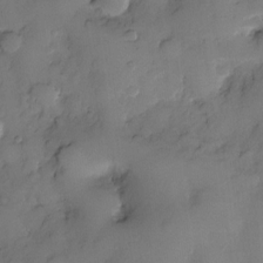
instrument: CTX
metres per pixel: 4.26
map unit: eHh
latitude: -23.6155
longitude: 15.5399
